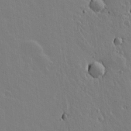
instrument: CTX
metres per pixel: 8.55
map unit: lAvf
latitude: 14.9703
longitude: -126.0633
